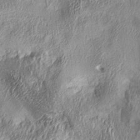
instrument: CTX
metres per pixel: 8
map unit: lAa
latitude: 4.1578
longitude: -112.5546
